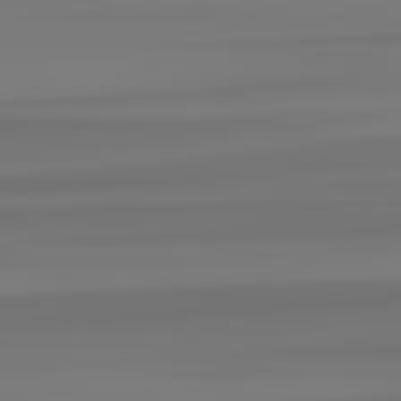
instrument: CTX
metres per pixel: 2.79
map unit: lApd
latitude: 82.9135
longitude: 170.5196
